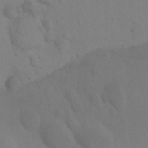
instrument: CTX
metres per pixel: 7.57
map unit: Ht
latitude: 2.8947
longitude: -28.1955
